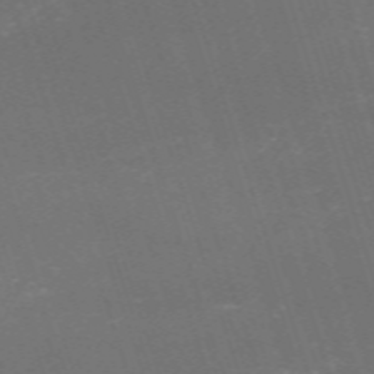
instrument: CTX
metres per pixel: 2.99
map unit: HNb
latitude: -54.4062
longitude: -36.5168
